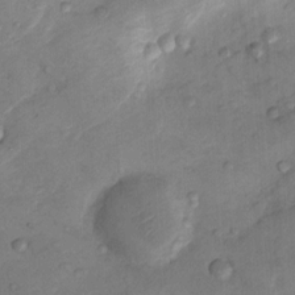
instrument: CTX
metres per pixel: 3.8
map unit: Nhu
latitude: 8.8002
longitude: -24.8191
